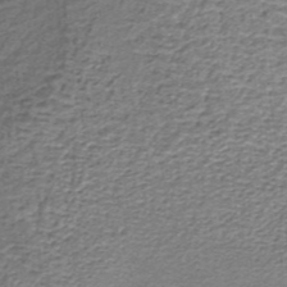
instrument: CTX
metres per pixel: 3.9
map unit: lHb
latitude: -36.2928
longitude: 60.5952
